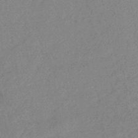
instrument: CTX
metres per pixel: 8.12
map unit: eHb
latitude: -40.0472
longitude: 77.5966
